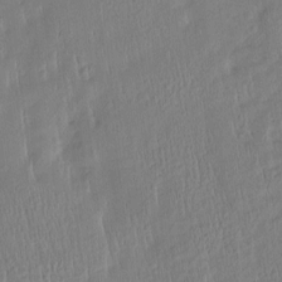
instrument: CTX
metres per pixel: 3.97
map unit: Htu
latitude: -4.7841
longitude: 173.9745
